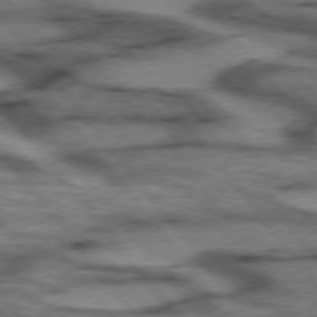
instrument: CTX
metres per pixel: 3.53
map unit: lApd
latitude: 75.4049
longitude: -49.0081
